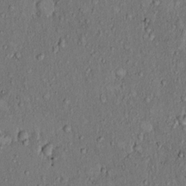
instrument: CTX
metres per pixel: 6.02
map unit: Hto
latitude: 9.7639
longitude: -59.9717
